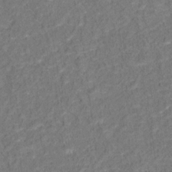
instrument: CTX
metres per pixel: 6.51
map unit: Hto
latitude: 13.6127
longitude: -38.8947
